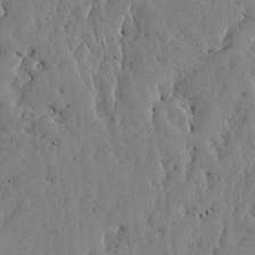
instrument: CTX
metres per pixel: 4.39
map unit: lHvf
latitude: 17.6694
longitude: -113.8016
